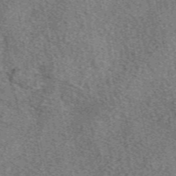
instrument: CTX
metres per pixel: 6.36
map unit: eAb
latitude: 49.9717
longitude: 115.2187
